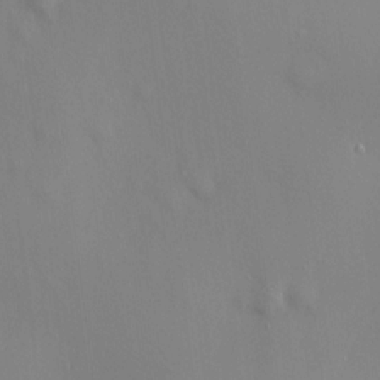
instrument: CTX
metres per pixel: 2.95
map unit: HNhu
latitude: 12.8380
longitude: 11.9178
